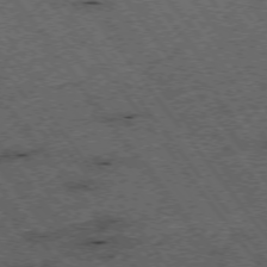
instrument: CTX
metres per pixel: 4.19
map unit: Hpe
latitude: -75.6533
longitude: -19.1781
